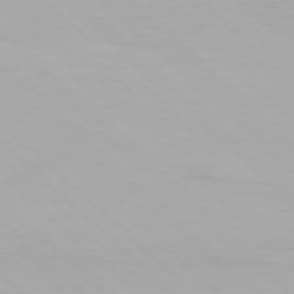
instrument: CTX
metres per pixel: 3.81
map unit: Hpe
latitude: 77.2537
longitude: -164.7624
